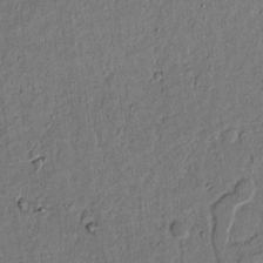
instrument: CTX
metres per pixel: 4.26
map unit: lAvf
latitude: 4.9325
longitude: 168.8974
